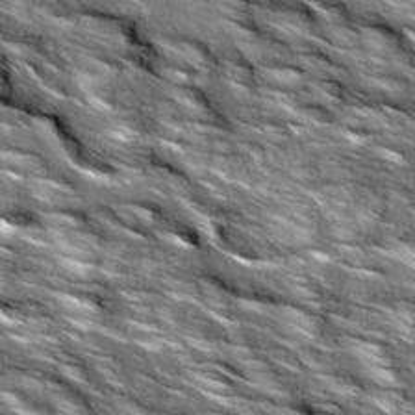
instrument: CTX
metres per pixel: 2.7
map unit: Ave
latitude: 19.2159
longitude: -135.4615
